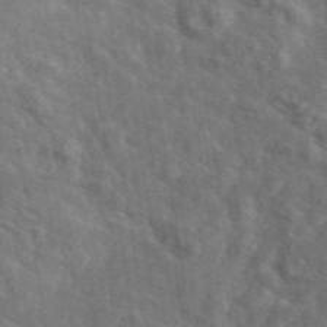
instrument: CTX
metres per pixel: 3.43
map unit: lHvf
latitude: 37.8584
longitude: -91.1025
